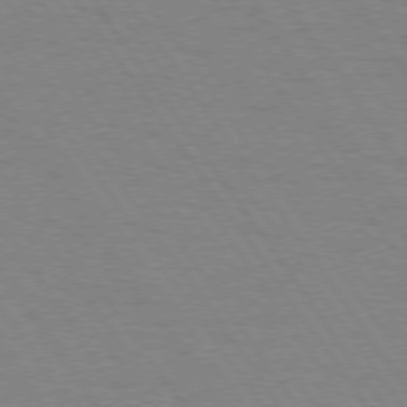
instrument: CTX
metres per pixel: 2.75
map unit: Hpe
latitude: 74.4790
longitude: -137.0837
